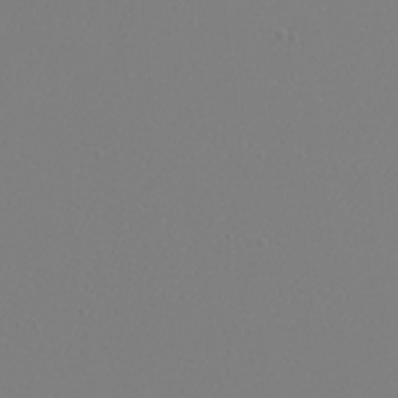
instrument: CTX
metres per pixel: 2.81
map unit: eHh
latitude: -5.4265
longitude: -84.3278
